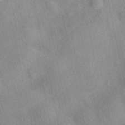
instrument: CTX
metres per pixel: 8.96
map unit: eAb
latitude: 40.2333
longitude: 109.5399
